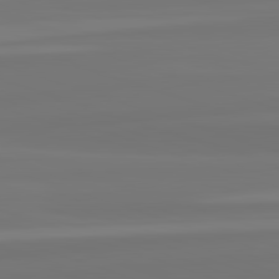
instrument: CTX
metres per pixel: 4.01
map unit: lApd
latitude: 82.7246
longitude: 158.3306
